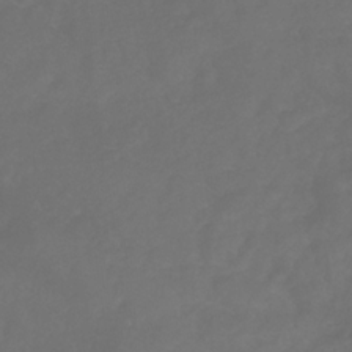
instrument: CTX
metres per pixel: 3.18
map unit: HNb
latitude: -30.8786
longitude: 63.6155
